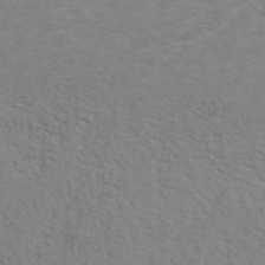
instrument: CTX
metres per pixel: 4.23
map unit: ANa
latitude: 43.9906
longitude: 21.6344
